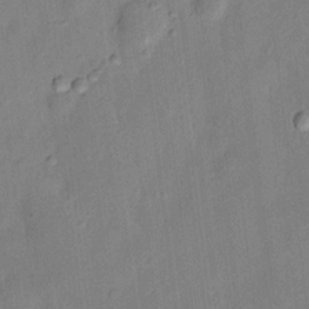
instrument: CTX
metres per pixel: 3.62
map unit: Nhu
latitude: 11.9150
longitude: -29.0269
